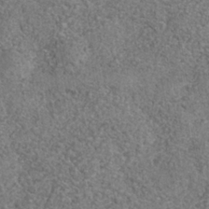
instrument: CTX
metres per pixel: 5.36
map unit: Nhe
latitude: -35.7855
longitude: -130.1767
